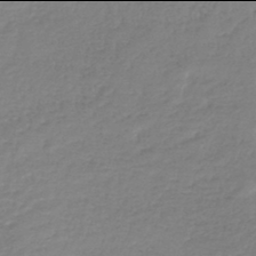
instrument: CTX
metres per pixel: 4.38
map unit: lHb
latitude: -42.0094
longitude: 74.2551
